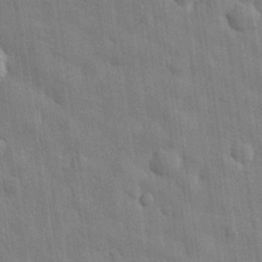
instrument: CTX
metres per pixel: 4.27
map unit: eHh
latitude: 29.2915
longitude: -74.9136
